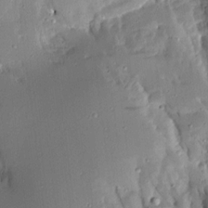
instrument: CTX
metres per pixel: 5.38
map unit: Aa
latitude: 13.6127
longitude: -140.0444
